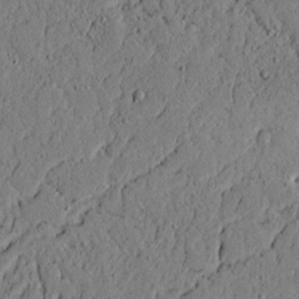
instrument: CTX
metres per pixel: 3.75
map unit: lAvf
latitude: 4.8758
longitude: 166.8786
